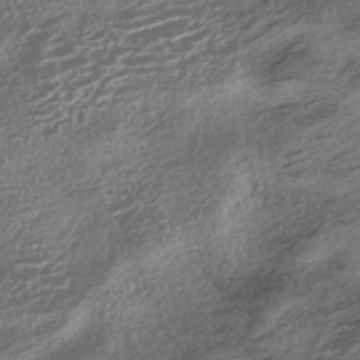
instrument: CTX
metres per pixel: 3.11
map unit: HNhu
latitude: -42.6140
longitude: 104.3684
